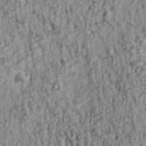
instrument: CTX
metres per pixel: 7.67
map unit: lAa
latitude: 6.2522
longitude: -114.8191
